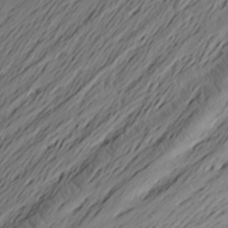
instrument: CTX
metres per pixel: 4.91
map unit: Aa
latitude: 22.3089
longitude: -144.3278
